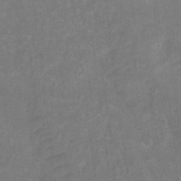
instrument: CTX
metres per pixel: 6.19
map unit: Ht
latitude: 1.1970
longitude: -32.4979
